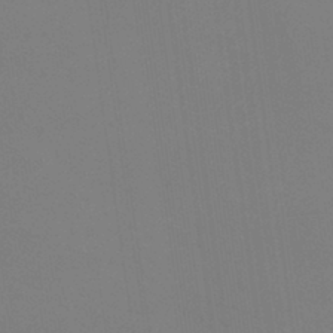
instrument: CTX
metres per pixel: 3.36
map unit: eHb
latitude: -38.0850
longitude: 75.0865
